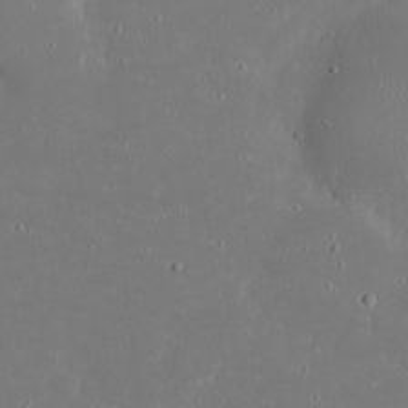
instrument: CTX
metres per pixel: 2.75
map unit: eHh
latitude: 20.1578
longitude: -72.6113
